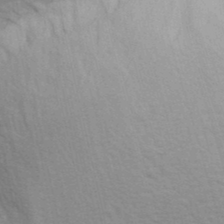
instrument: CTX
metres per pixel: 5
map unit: Ave
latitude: 10.7624
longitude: -102.3845
